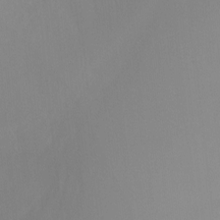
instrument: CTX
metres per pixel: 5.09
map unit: Ht
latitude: -9.5966
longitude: -32.2145
